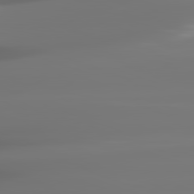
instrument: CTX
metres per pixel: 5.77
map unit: lApd
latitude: 81.9717
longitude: -145.8961
